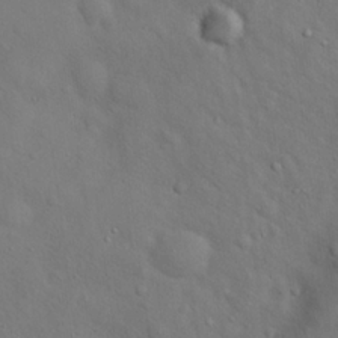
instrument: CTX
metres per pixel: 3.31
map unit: Hto
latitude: 18.5734
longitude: -53.4993
